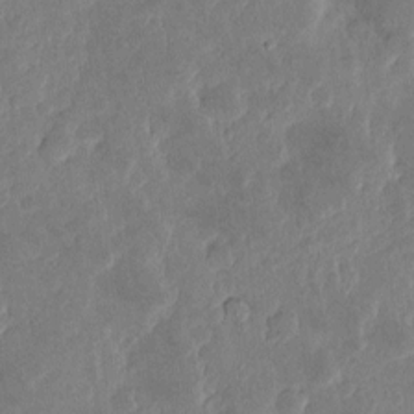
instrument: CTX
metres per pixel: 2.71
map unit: eHh
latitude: 4.2900
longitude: -71.4615
